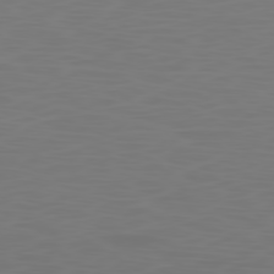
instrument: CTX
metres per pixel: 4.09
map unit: Ap
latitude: -78.7274
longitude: -69.9906
